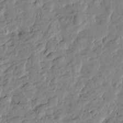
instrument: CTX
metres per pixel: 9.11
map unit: Htu
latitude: -1.8045
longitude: -178.4601
